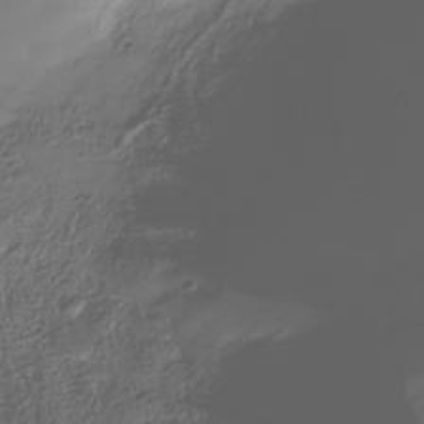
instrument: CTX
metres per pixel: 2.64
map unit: Hve
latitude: -31.5021
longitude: 94.5195
